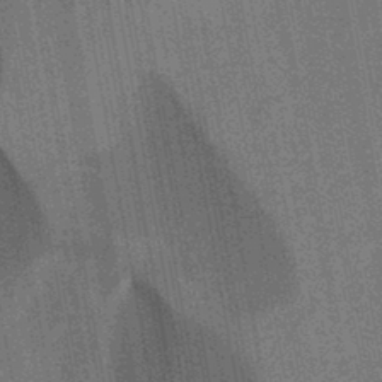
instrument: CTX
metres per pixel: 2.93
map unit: HNb
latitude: -44.6330
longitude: -37.6316
